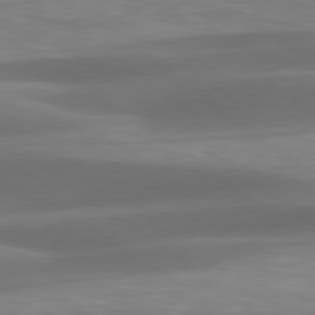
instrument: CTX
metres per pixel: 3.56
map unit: Hpe
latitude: 79.1592
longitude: -129.0269
